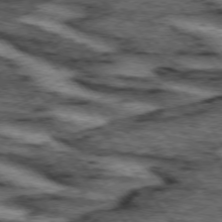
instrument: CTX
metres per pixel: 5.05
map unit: lApd
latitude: 73.9717
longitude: -74.0255
